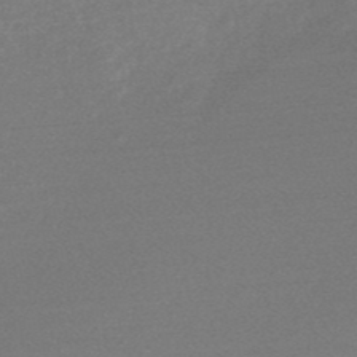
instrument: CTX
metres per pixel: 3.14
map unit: HNb
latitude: -49.1242
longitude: -48.6679
